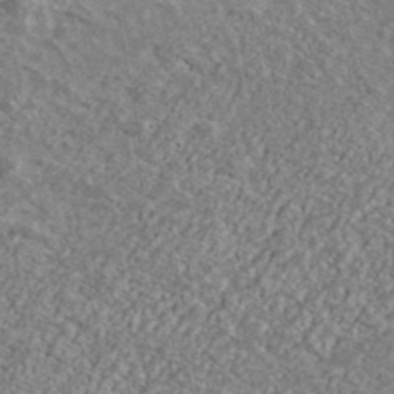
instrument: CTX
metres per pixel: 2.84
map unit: Ave
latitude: 41.4426
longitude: -108.4412
